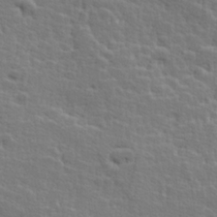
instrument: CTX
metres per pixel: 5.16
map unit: Hve
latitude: 25.6127
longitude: 144.5007
